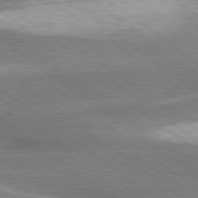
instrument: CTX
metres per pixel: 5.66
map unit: lApd
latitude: 80.2711
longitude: -118.9513
